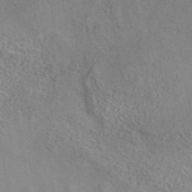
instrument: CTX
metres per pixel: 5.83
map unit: eAb
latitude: 41.6504
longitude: 110.2172
